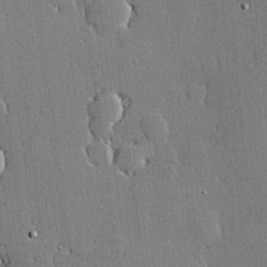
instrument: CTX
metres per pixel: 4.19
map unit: lHvf
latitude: 20.1389
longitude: 145.7667
